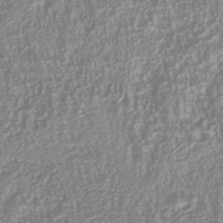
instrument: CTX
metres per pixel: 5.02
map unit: Nhu
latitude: -40.5574
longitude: -84.6491
